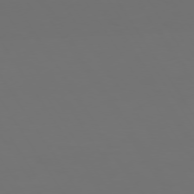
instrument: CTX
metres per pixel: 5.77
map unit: Hpe
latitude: 73.6883
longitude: -126.9892
